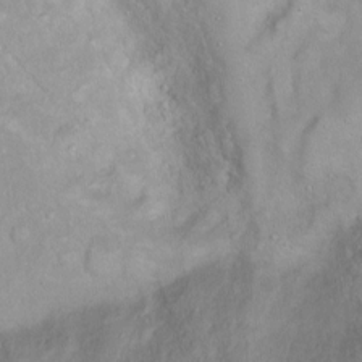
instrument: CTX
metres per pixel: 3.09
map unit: Ht
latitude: -0.5763
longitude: -45.3859
